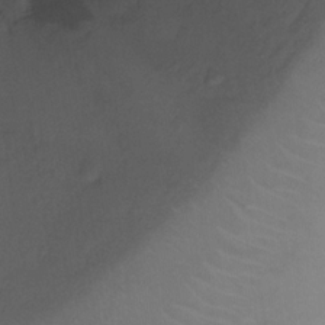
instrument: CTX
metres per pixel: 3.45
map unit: Ht
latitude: -8.9542
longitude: -39.0836
